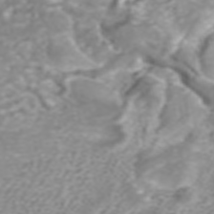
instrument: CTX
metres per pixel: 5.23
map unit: ANa
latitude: 40.3845
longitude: 24.3117
